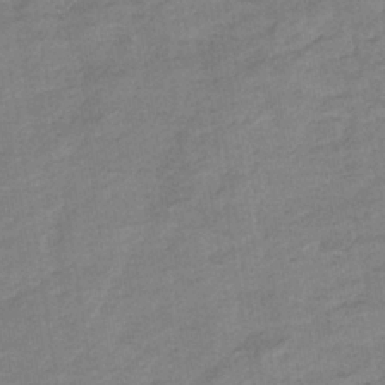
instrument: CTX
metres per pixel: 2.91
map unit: eHb
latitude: -35.8989
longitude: 77.7478
